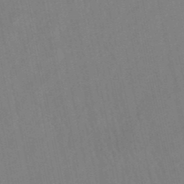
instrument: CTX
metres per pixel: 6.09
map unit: lHb
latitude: -49.2565
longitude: 72.3117
